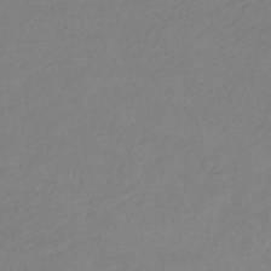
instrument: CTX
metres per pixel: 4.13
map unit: HNhu
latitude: -41.6155
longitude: 96.8219
